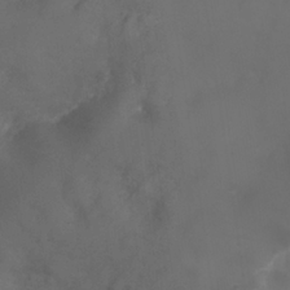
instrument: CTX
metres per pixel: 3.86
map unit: Nhu
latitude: 25.3292
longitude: -63.1970
